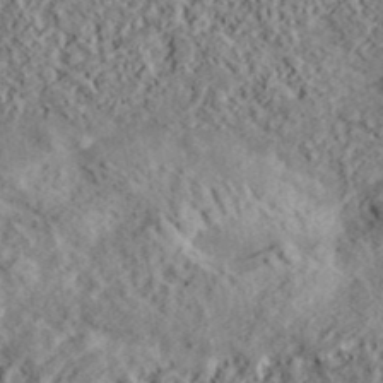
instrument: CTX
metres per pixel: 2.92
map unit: lHvf
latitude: 38.8002
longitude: -88.2712
